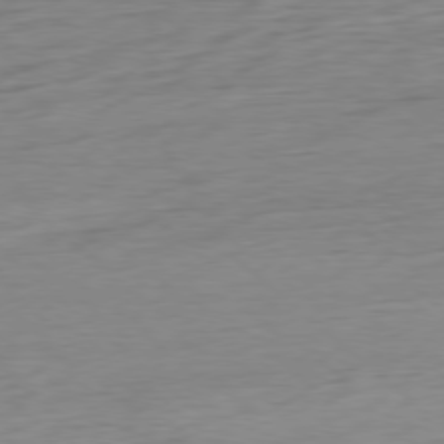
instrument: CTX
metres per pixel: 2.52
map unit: Ap
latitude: -78.5762
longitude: -71.1781
